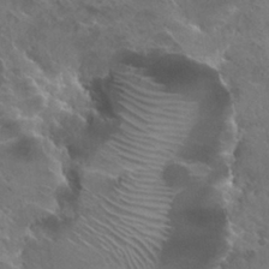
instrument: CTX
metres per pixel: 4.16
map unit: Hto
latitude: 26.6113
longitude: -40.4978
